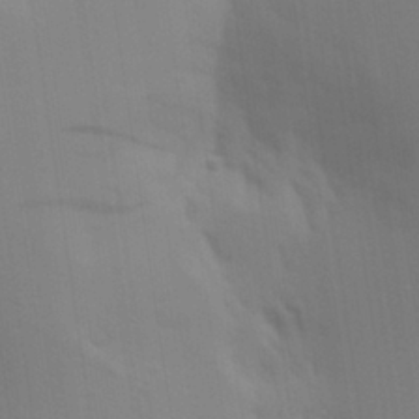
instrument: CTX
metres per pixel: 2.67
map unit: Aa
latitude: 30.0633
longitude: -135.3481
